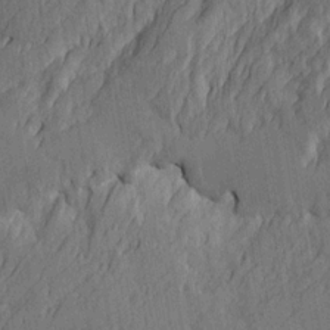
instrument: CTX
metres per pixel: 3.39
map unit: Htu
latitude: -4.1039
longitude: -177.5749
